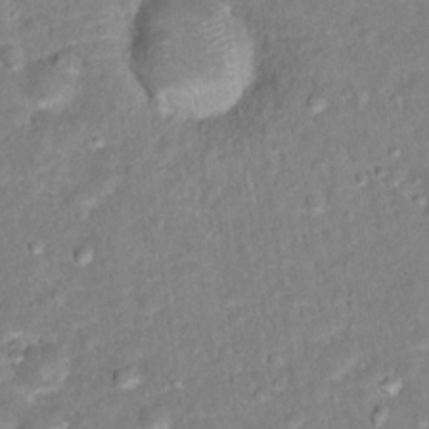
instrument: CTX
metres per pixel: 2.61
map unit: Hto
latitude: 16.5168
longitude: -42.2901
